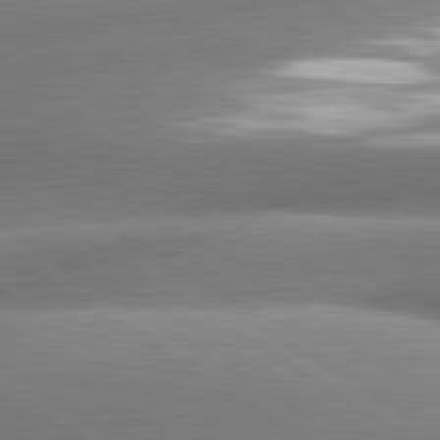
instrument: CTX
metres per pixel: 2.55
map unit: lApd
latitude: 81.1025
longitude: -158.5168
